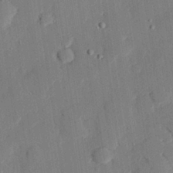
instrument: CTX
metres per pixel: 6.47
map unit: eHh
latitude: 27.8017
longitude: -82.3845
